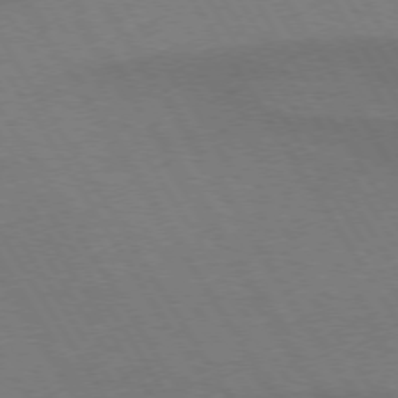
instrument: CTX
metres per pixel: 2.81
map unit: lApd
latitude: 72.6869
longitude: -57.5938
